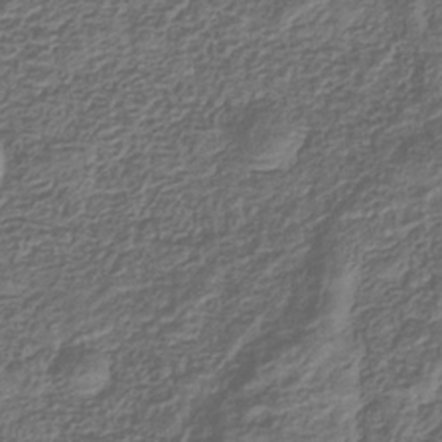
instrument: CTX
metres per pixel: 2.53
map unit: eHb
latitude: -34.7652
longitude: 79.8422
